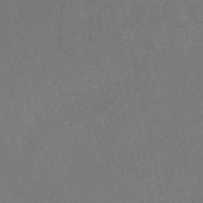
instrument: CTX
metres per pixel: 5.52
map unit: HNhu
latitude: -29.5399
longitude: 66.4629
